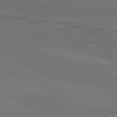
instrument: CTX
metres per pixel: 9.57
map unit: Hpe
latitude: -81.2376
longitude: 19.7478
